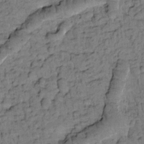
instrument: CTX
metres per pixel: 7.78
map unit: Htu
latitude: -2.5573
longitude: 173.0864
